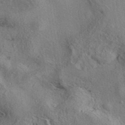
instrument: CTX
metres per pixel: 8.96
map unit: eAb
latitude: 39.8394
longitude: 112.5196
